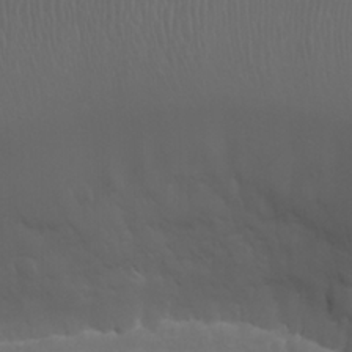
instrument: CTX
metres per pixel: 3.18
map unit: eHh
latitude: -6.9352
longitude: -75.9906
